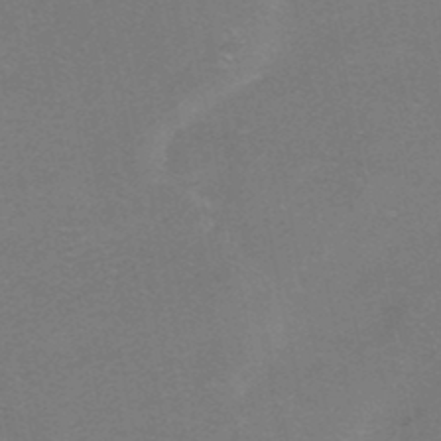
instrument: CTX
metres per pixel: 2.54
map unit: HNhu
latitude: -40.3117
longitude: 103.5966
